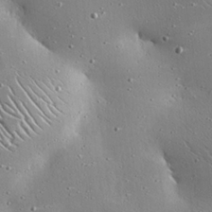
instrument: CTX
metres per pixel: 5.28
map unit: eHh
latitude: 25.0836
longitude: -88.7813
